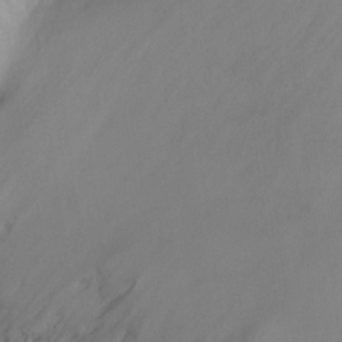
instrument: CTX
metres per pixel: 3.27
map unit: Ht
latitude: -6.7841
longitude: -30.3468
